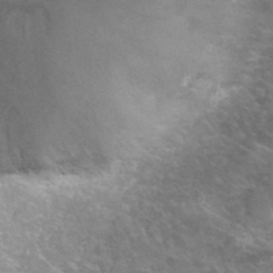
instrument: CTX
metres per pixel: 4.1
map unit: Hto
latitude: 33.6505
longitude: -49.1592
